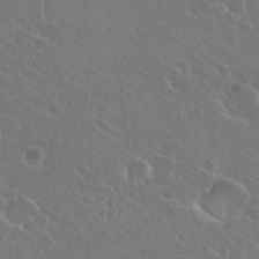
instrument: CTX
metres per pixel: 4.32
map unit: Hto
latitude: 22.7057
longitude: -30.8758
